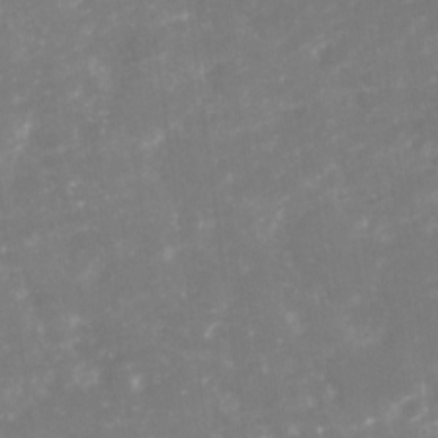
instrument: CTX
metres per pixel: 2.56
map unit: Nhu
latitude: -29.1620
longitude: -64.3656
